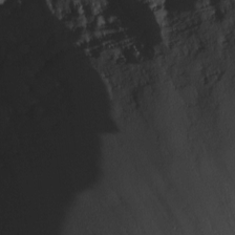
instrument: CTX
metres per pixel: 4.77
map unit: Nhu
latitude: -8.2928
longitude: -86.1011
